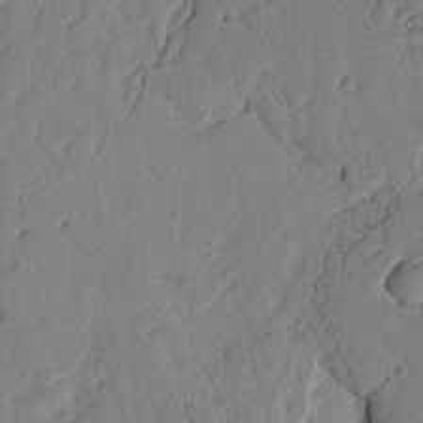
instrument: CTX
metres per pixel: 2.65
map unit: Ht
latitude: 9.7261
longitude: -78.4979
